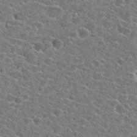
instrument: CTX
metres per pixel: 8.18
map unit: Hto
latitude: 24.4034
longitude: -47.0270
